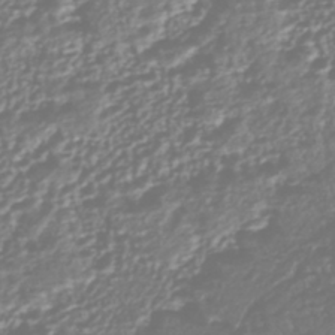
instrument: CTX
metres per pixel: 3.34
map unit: HNhu
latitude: -44.2173
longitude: 106.3873
